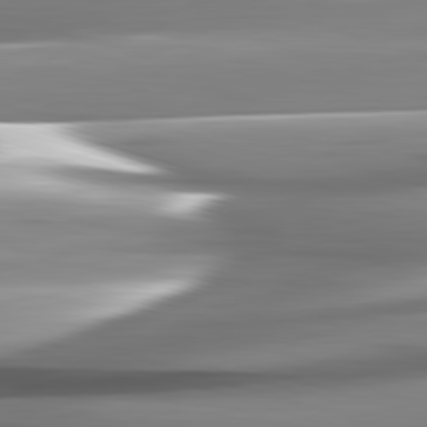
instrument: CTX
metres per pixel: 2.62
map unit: lApd
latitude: 82.5734
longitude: -142.2523
